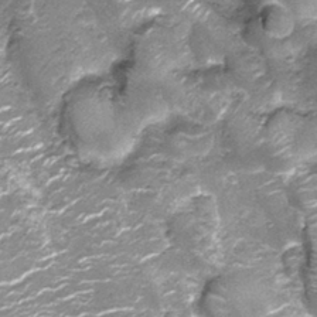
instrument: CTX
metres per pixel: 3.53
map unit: Nhu
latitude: -13.1998
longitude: -22.6301
